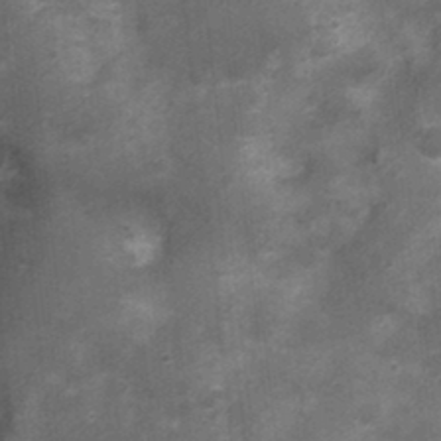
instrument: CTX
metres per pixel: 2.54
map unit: Nhu
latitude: 3.9906
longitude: -18.1011
